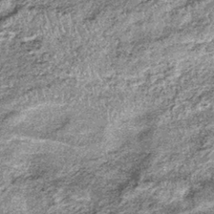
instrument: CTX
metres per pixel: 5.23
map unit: lHb
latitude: -36.7652
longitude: 66.9731
